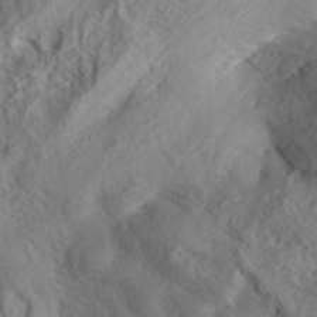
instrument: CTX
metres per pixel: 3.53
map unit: ANa
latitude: 42.1578
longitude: 55.1998
